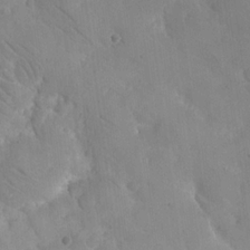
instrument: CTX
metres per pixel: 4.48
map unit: eHh
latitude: 18.4223
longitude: -67.1970
